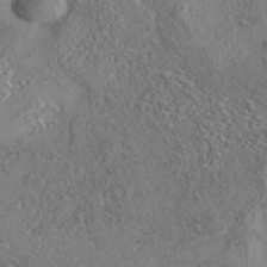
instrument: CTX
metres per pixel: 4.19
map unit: eAb
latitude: 35.5182
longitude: 109.7289
